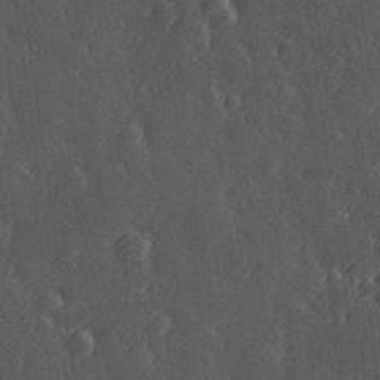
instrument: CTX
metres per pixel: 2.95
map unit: Hve
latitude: 27.0270
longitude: 146.2550
